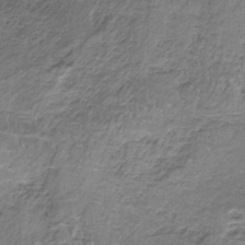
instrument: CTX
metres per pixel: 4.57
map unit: HNb
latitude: -34.6896
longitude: 58.4628
